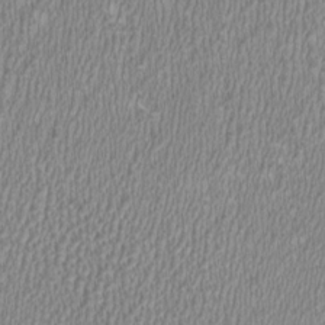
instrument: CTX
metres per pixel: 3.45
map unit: HNhu
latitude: 0.4790
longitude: -0.7246
